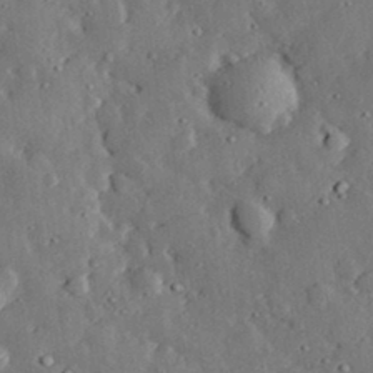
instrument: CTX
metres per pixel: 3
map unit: lHvf
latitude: 32.6679
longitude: -83.2348
